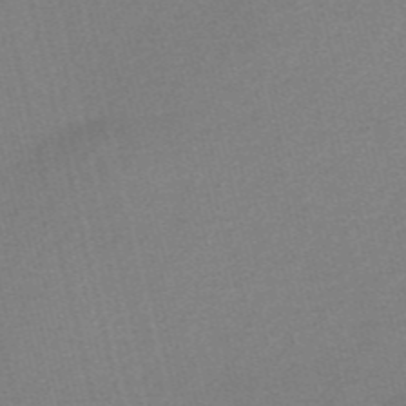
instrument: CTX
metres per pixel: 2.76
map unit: Nve
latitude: -56.2928
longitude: 61.6533
